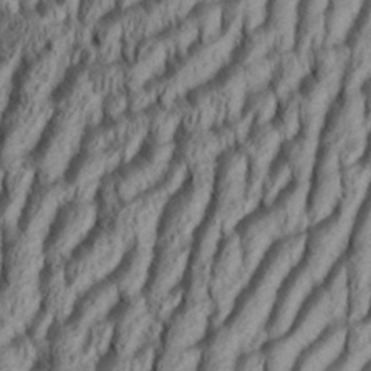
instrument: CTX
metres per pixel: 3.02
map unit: Aa
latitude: 34.0822
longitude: -137.2348
